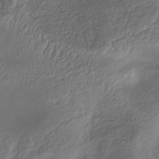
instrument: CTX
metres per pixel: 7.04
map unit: lHb
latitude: -35.2376
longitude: 67.7855
